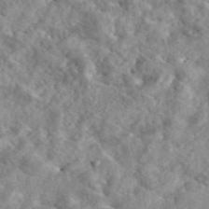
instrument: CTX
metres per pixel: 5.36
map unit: eAb
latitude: 45.3481
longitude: 128.7274
